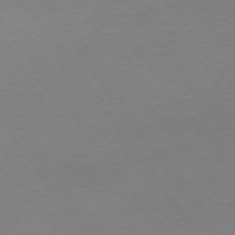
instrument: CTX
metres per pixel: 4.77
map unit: Ap
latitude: -74.6330
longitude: -85.1781
